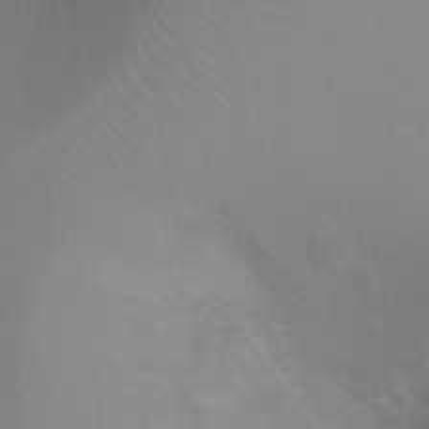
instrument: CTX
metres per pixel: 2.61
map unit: Ht
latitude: -4.1416
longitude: -25.0269
